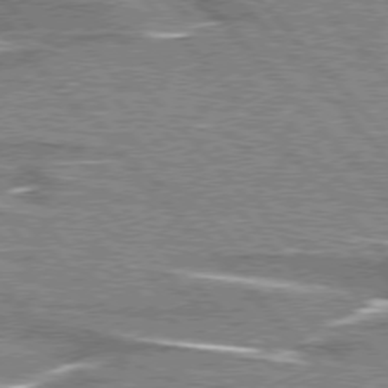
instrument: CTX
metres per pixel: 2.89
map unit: lApd
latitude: 76.1577
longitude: -81.0458
